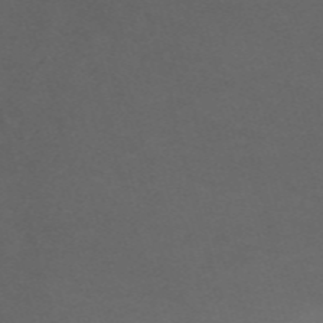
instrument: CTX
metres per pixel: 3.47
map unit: Nve
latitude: -58.4062
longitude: 59.3698
